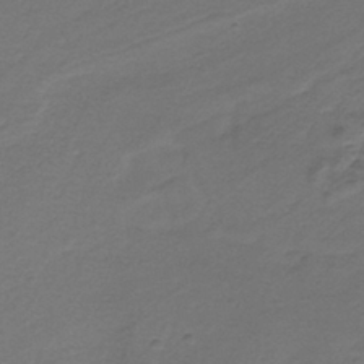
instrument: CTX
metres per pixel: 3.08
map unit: HNb
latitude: -36.7463
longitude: 53.5399
